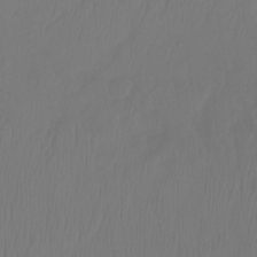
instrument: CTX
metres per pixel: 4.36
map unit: Ht
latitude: -14.9542
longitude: -49.7072
